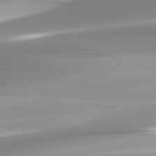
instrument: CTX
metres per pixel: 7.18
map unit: lApd
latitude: 82.8191
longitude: -138.3278
